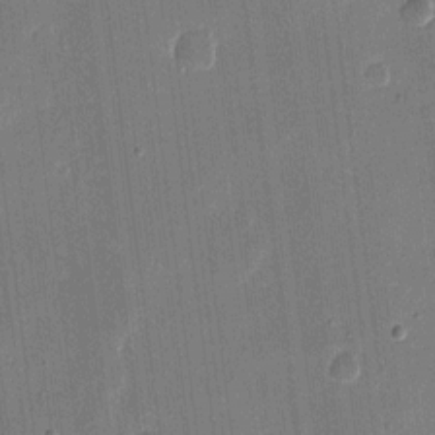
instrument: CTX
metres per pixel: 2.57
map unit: eHh
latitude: 10.7057
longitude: -69.9150
